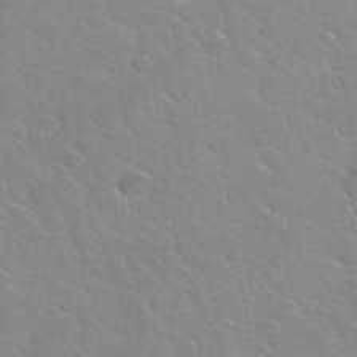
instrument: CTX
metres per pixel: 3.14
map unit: Hto
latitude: 35.2726
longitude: -50.4223
